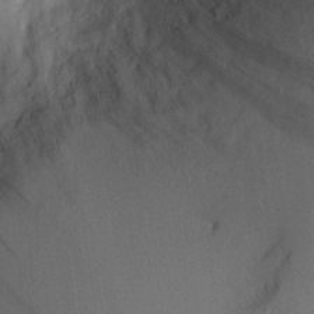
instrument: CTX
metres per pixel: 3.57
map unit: Aa
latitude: 19.8583
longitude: -141.2537
